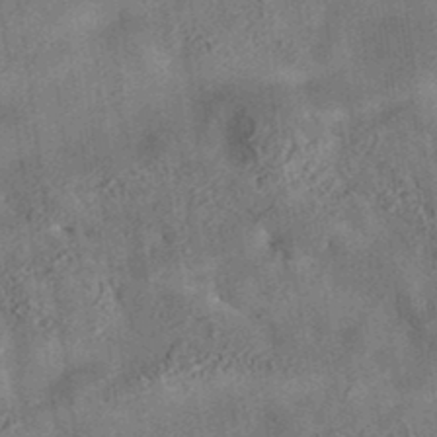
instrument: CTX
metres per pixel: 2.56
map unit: eAb
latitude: 34.9324
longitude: 109.4076
